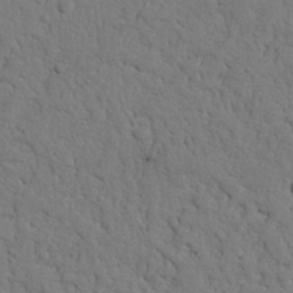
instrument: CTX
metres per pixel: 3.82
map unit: Nhu
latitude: 21.2537
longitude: -76.7813
